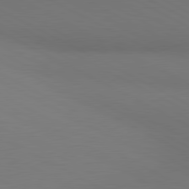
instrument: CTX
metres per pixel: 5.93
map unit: lApd
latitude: 80.6868
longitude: 138.6897
